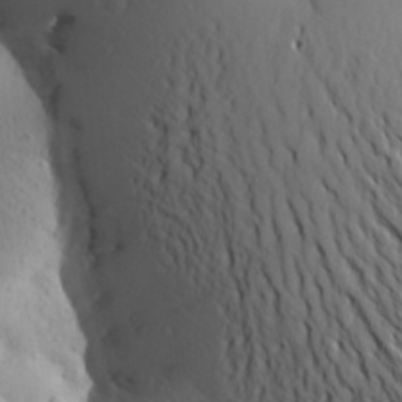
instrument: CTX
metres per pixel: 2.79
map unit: Aa
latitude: 25.9906
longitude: -149.3482
